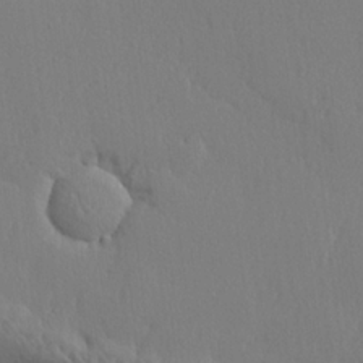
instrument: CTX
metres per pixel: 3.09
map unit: lHvf
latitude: 21.2348
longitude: 142.2550
